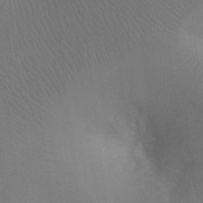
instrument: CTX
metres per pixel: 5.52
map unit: Ht
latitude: -7.8989
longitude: -34.0255
